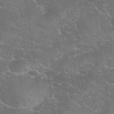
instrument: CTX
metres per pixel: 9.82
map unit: eHh
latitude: 36.2901
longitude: -67.6316
